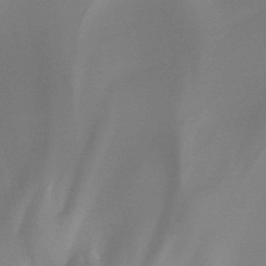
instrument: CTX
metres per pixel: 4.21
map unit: HNb
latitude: -44.4818
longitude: -44.9136
